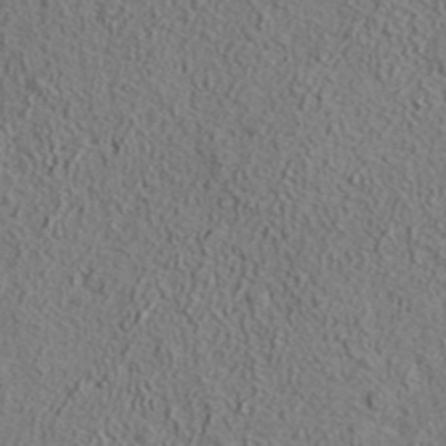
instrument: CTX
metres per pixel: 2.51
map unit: ANa
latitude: 39.1781
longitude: -91.1403
